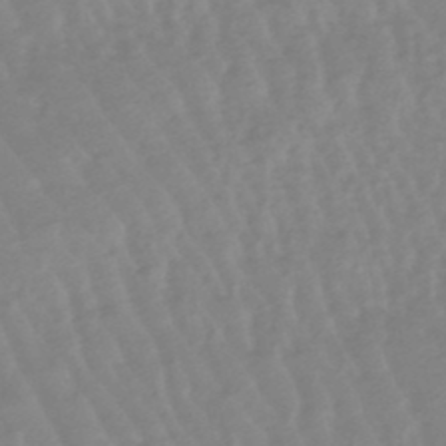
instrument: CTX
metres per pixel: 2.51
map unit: lHb
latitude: -48.6708
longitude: 77.5210
